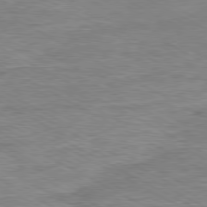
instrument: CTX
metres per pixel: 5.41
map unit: Ap
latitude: -80.5574
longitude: -76.7057
